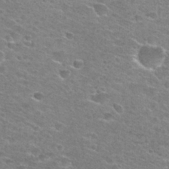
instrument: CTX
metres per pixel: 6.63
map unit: Hto
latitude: 28.1200
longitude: -47.0081
